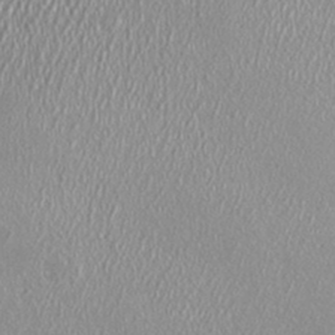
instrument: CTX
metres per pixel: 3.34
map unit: HNhu
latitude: -0.5007
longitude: 0.3496
